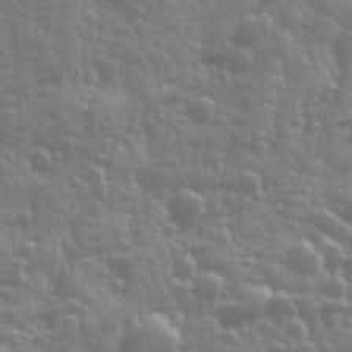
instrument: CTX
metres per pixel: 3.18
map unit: Ave
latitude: 12.5546
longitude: -103.6694
